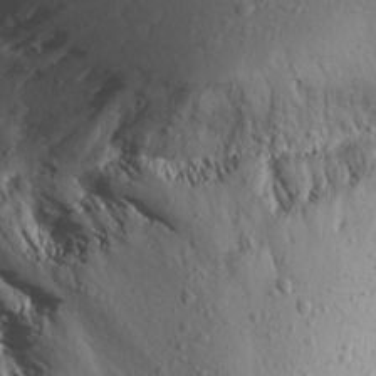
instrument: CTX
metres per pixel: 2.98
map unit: Aa
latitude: 18.8002
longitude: -144.0633
